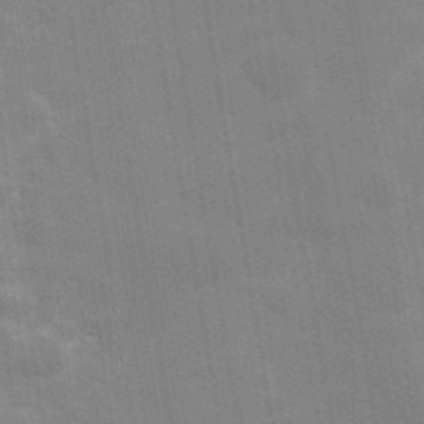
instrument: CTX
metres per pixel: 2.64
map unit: Hve
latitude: 31.0081
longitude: 149.9178
